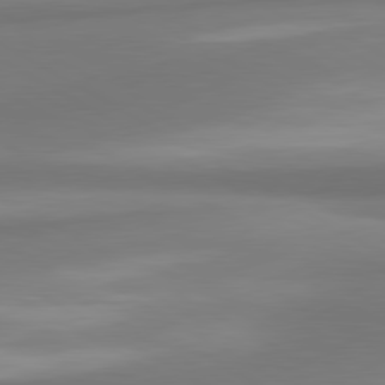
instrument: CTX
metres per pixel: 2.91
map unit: lApd
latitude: 80.4601
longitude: 174.3873
